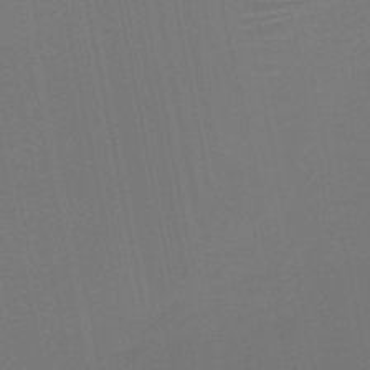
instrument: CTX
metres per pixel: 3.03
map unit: HNb
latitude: -51.4832
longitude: -47.0081
